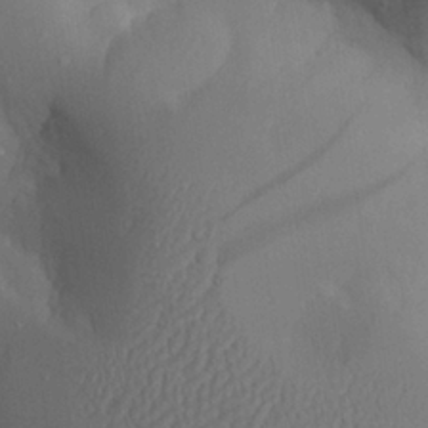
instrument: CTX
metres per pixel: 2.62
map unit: Aa
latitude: 25.6693
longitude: -128.2522
